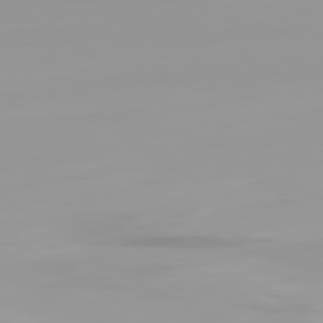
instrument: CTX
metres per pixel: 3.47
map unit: Ap
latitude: -79.5777
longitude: -94.6491
